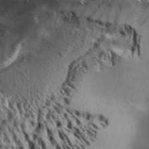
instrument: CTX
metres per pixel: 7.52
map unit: Aa
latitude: 32.5168
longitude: -136.2334
